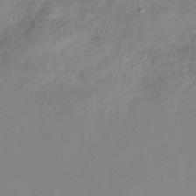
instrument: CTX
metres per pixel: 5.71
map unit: HNhu
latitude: -41.2187
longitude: 106.7841
